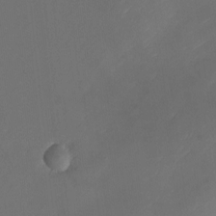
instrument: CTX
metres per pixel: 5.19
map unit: Nhu
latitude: -22.8597
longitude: -71.3104
